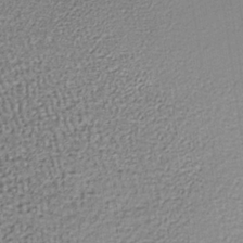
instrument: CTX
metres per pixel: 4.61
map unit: lHb
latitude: -36.1983
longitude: 61.5588
